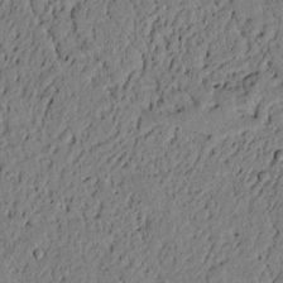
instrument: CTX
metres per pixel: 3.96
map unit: lAvf
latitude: 5.0080
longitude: 167.3510
